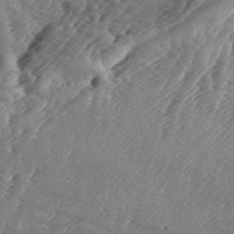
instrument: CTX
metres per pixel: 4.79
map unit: lAa
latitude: -6.5384
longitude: -123.9150
